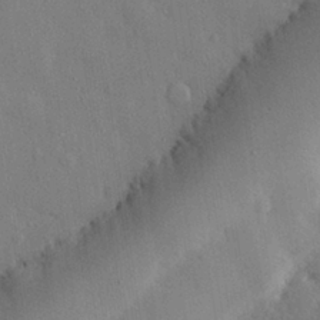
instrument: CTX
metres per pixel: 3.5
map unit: eHh
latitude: 28.2711
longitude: -79.0648
